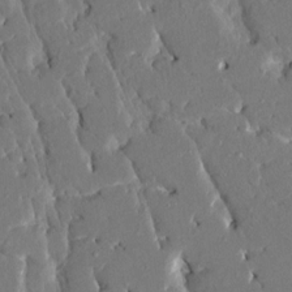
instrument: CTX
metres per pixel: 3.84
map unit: HNhu
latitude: 7.1025
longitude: -5.7261
